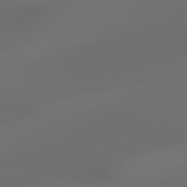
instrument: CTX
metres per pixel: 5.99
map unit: Hpe
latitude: 76.6679
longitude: -131.7639
